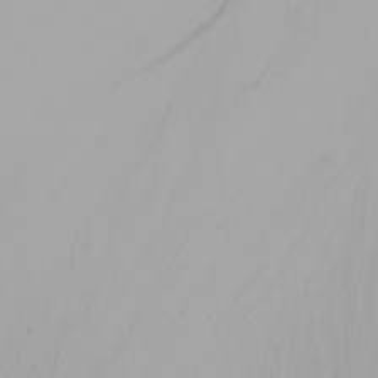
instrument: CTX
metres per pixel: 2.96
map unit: Nhu
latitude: -4.5196
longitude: -84.2145
